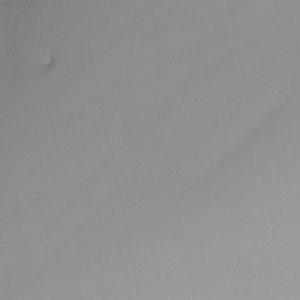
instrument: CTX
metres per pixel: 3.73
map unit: Nhu
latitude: -6.5007
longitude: -85.8772
